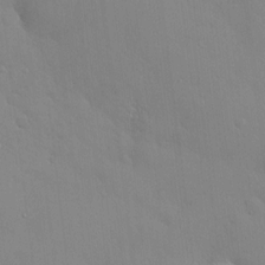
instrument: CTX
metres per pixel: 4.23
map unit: HNhu
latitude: 5.8583
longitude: 1.1432
